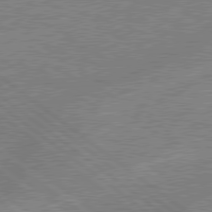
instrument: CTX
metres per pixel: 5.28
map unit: lApd
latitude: 79.1781
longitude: -144.2711
